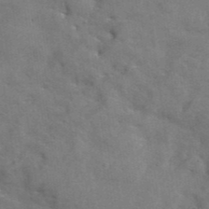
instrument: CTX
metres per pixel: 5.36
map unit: Hto
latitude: 38.7435
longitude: -43.7072
